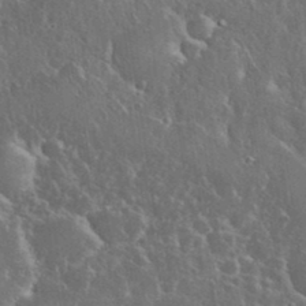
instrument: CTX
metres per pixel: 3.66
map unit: eHh
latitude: 36.1389
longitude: -61.4993
